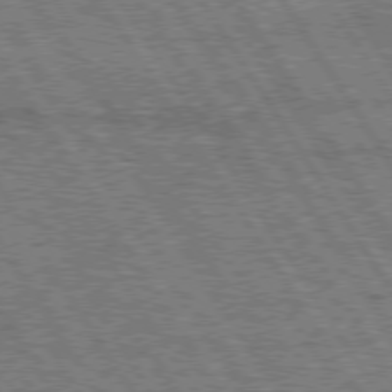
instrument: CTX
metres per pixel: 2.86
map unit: Hpe
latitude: 75.3860
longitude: -155.0458
